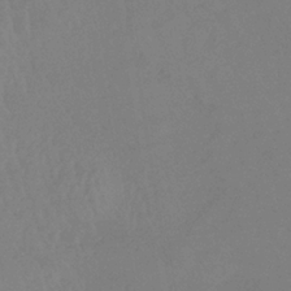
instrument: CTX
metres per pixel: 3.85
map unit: lHb
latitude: -34.4629
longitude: 67.5210
